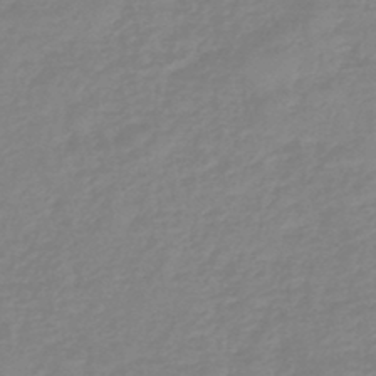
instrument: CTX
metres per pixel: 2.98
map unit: eHb
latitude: -45.2376
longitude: 84.1416
